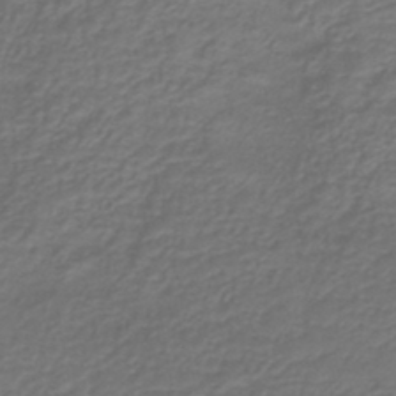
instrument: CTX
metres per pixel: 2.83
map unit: HNb
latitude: -43.6910
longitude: 52.0283
